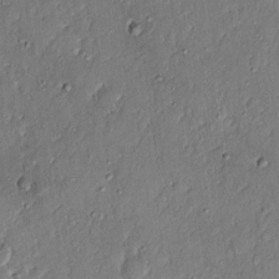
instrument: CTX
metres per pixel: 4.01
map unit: Nhu
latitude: 18.0255
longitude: -72.9703
